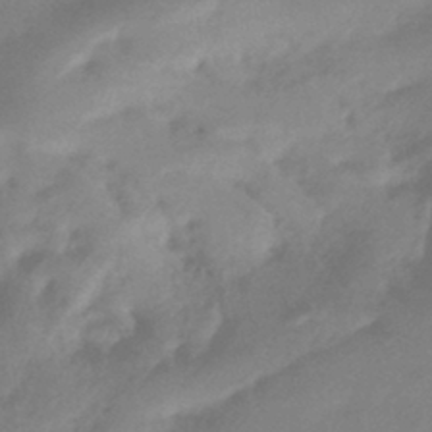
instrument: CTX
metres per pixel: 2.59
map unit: HNhu
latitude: -42.8219
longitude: 90.9920
